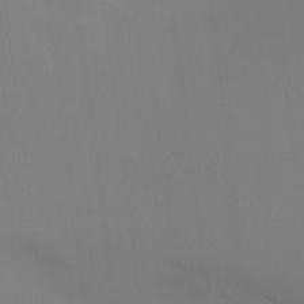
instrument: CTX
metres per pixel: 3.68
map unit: Ht
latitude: -14.9920
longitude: -49.9717
